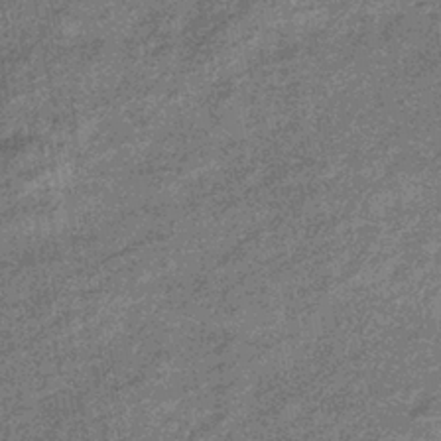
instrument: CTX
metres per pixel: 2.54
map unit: eHb
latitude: -38.7463
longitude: 79.4454
